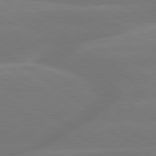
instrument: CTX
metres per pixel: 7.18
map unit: lApd
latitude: 79.7450
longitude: -149.9717
